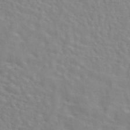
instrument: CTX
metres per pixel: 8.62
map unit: eAb
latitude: 44.1389
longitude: 112.8975
